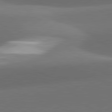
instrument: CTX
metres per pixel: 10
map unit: lApd
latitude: 81.8394
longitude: 132.1039
